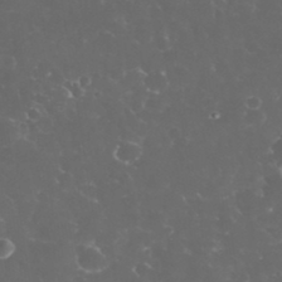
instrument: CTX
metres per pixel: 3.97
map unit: eHh
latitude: 33.3293
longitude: -63.0648
